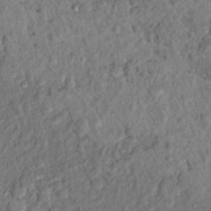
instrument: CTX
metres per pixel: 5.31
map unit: Hto
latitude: 15.0837
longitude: -30.1200
